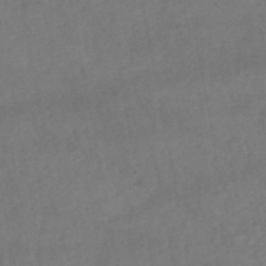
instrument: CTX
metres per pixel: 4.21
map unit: lHb
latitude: -46.7085
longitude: 62.1605
